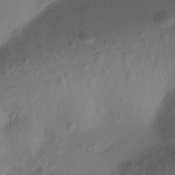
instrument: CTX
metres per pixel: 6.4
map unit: Ht
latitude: -10.8030
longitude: -34.1011
